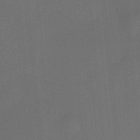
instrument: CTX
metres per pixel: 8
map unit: HNhu
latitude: 12.9703
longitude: 10.5763
